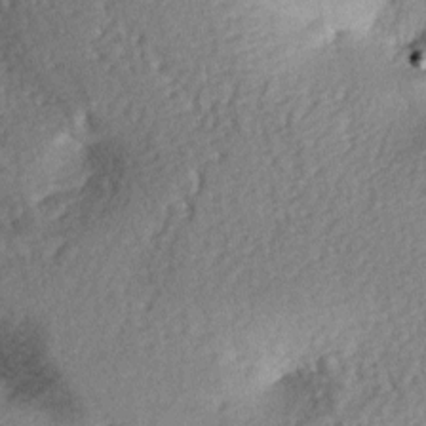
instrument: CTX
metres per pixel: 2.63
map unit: lAa
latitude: -6.7463
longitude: -125.9717
